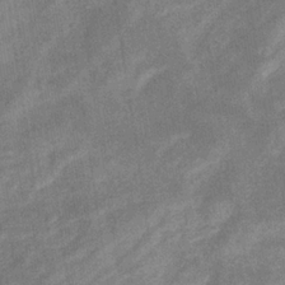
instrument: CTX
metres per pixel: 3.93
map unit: eHb
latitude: -33.6533
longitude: 73.2565
